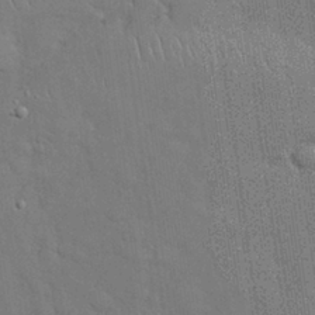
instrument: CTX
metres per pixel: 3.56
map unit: Nhu
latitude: 28.1767
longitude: -68.2712
